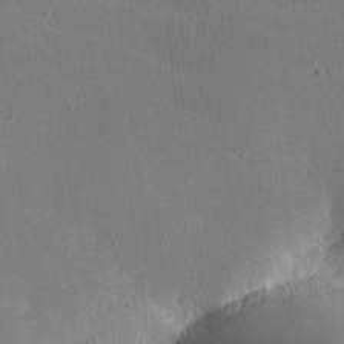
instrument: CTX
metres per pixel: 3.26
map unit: lHvf
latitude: -10.8408
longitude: -100.1011
